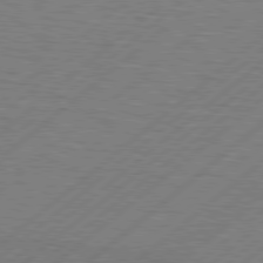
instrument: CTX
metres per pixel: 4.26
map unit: Hpe
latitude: 78.7813
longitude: -121.5371
